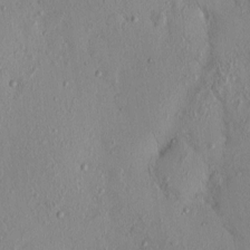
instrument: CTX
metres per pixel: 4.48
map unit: eHh
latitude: -0.2551
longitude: 17.2187
